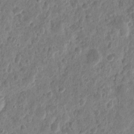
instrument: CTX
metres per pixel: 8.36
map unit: eHh
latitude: 10.3278
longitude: -73.8395
